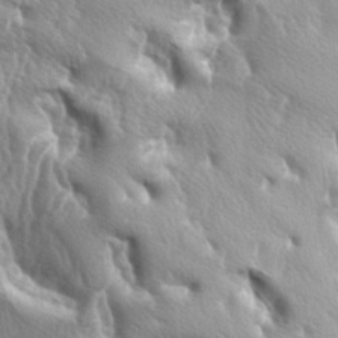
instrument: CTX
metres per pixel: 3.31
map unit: lAa
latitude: -6.2928
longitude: -125.3860
